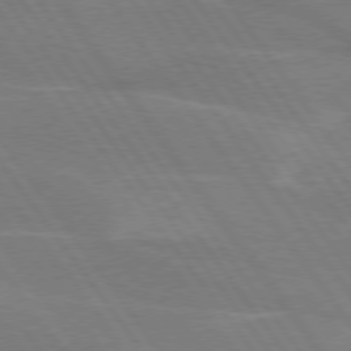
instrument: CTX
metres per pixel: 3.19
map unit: lApd
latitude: 75.1025
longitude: -67.0269
